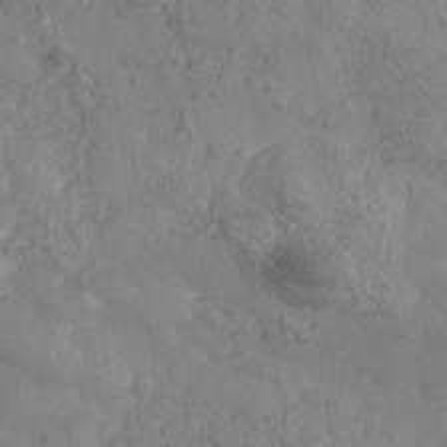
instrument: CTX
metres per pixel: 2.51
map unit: Nhe
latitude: -37.3698
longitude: 139.7856
